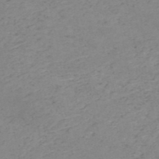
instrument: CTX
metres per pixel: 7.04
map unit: HNb
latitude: -51.4076
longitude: -51.8961
